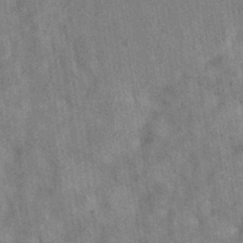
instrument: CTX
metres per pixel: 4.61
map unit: eAb
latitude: 35.8583
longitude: 114.7463
